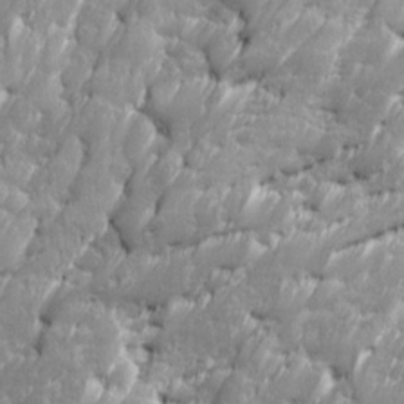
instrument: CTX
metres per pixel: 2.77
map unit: Ave
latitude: 16.3089
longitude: -135.5371
